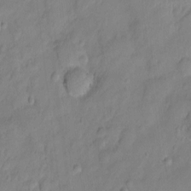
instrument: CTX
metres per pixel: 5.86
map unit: Ht
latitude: -5.7288
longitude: -20.8002
